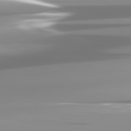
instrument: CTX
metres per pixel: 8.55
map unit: lApd
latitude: 82.0255
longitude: -138.6113
